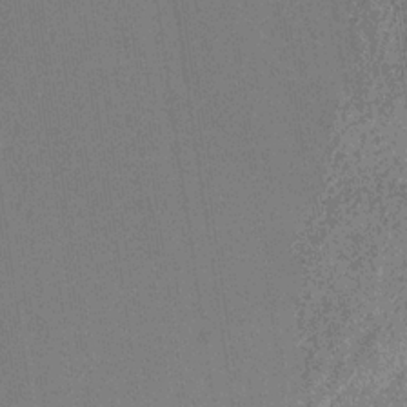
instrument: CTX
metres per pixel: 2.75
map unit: HNb
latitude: -32.6519
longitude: 57.8044
